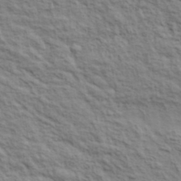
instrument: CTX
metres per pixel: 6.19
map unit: lHvf
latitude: 38.7246
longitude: -89.3860
